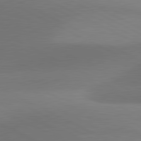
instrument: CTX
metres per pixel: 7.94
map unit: lApd
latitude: 81.1592
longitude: 129.2187
